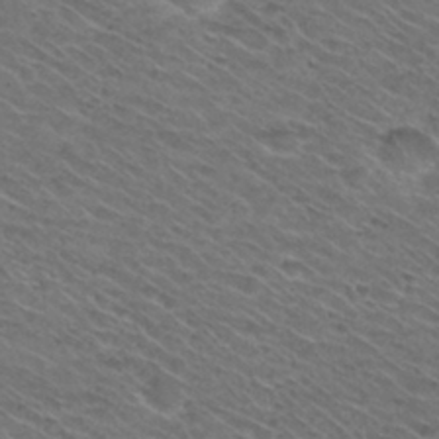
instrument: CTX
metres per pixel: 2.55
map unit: Nhu
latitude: 29.3481
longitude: -47.4238
